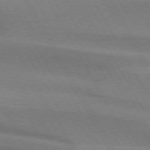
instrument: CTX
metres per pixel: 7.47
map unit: lApd
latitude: 74.4412
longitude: -65.2915
